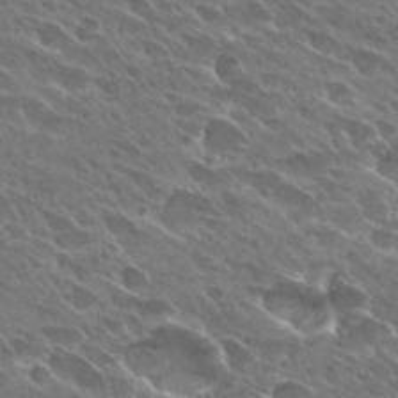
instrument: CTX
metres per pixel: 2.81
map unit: Hto
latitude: 28.2144
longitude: -41.7260
